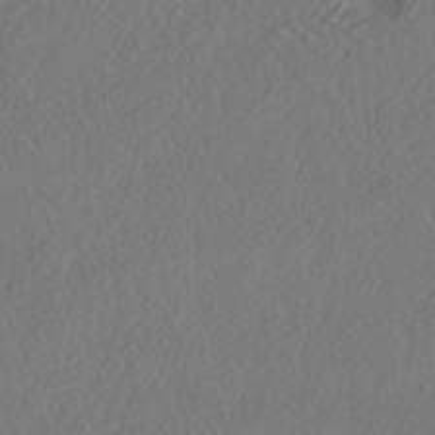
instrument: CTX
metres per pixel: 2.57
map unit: HNhu
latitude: -41.2754
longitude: 102.5385
